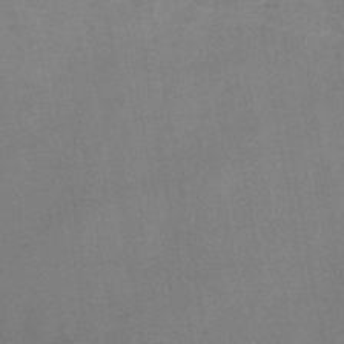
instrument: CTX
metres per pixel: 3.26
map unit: HNb
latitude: -45.4454
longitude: -37.8395
